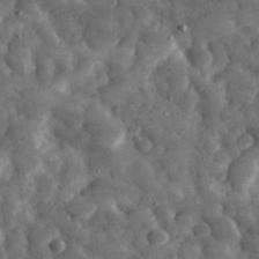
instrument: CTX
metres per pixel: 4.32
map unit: eHh
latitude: 33.4804
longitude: -70.1389
